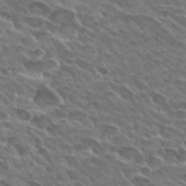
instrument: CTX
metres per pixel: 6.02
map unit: Hto
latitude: 29.9339
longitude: -42.1578
